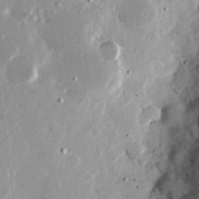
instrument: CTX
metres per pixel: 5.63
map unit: Hve
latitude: 26.4034
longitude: -93.7827
